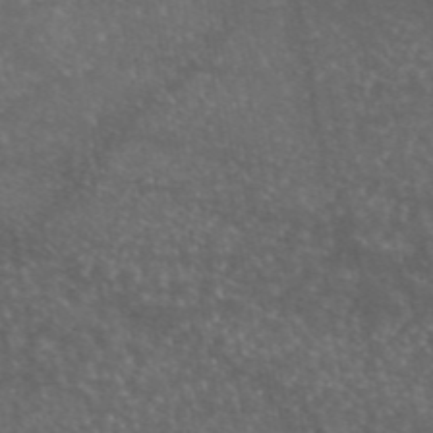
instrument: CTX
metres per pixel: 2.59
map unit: eAb
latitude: 45.5182
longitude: 114.8597
